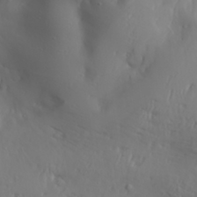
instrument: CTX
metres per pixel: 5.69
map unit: Aa
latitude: 30.2334
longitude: -132.5357
